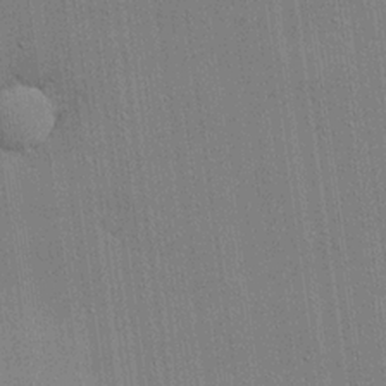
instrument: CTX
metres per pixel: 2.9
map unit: lHvf
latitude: 20.0633
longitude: 143.1998
